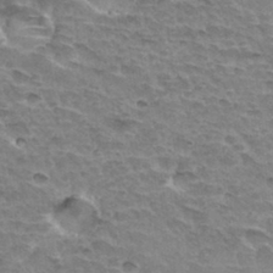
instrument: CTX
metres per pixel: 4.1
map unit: Hto
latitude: 33.5371
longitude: -44.6679
